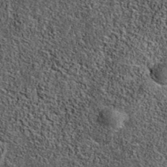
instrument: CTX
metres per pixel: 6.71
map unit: eAb
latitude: 37.4615
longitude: 108.8975
